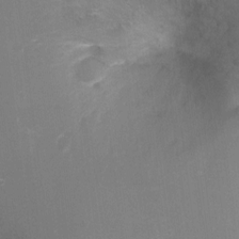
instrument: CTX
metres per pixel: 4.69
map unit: Ht
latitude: -7.6910
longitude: -35.5371
